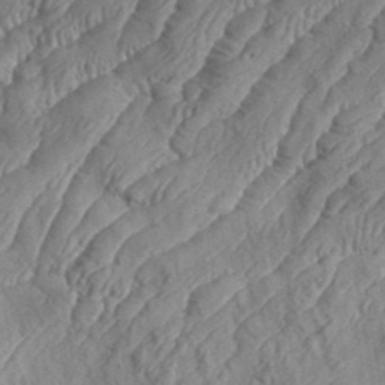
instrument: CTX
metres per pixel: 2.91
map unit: eHh
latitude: 36.8380
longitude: -137.3860
